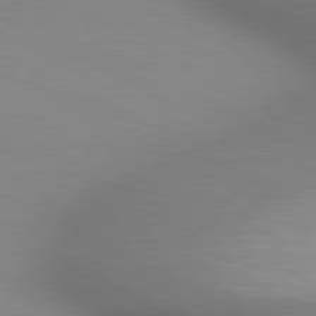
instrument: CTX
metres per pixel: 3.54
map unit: lApd
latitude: 80.4412
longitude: 131.9367
